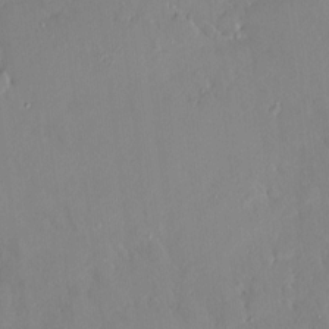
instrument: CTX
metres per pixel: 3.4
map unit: HNhu
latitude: 5.9906
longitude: 1.4455
